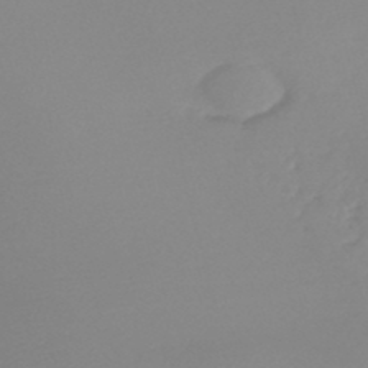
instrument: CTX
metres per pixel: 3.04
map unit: lHb
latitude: -45.8989
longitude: 64.1417
